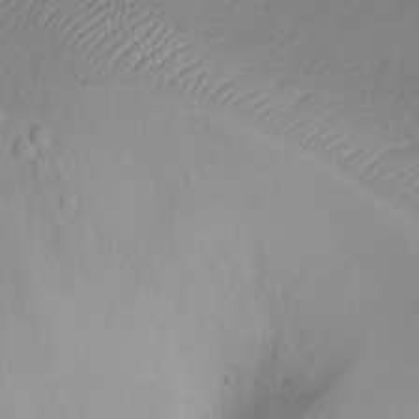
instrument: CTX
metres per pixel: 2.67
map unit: Ht
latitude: -8.5007
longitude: -21.1781
